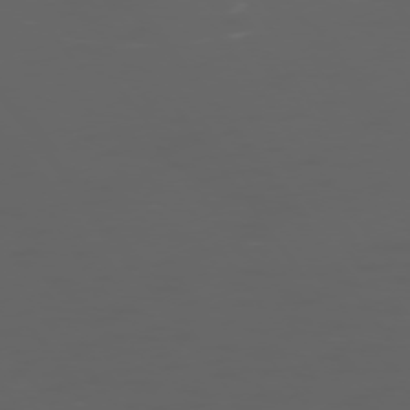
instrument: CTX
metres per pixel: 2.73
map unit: Ap
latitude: -76.2739
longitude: -69.2537
